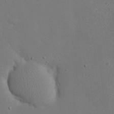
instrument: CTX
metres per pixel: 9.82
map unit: eHh
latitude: 20.1767
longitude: -70.9891
